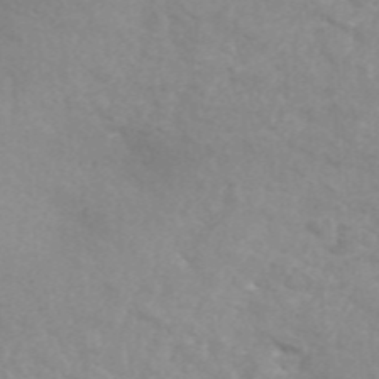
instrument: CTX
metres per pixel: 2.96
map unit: ANa
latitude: 46.7624
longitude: 26.5573
